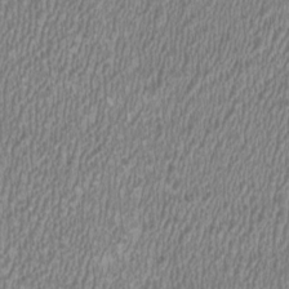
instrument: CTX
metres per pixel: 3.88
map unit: HNhu
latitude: 0.5357
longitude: -0.7057
